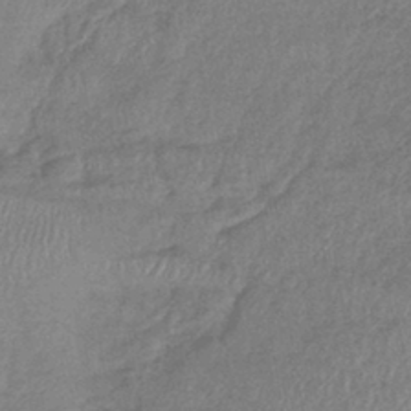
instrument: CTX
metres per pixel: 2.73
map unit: lHb
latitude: -41.7666
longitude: 80.8408
